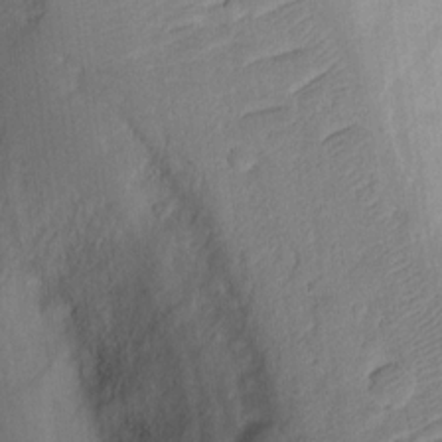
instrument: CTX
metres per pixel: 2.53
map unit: eHh
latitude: 13.0459
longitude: -70.6490
